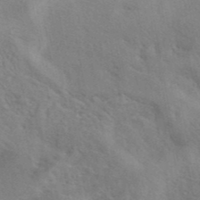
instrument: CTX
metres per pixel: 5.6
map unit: eAb
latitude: 41.4615
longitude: 107.9556
